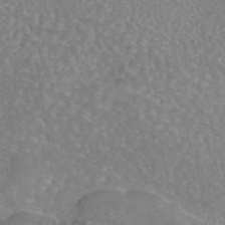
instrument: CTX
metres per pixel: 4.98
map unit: eAb
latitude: 44.8191
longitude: 109.7855
